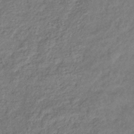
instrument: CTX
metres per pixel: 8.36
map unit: eHb
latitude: -37.4832
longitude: 80.8030
